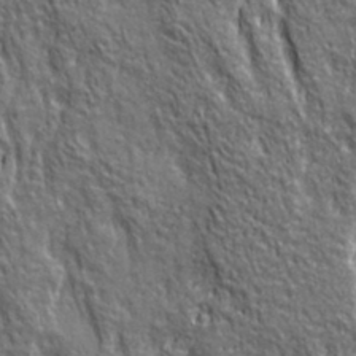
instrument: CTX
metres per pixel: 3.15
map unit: Ave
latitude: 20.6869
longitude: -135.2159
